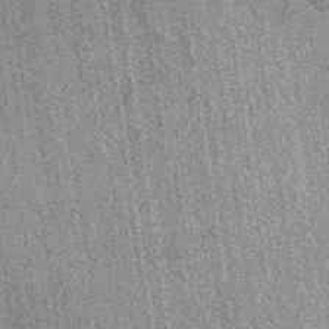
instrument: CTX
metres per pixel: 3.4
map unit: eAb
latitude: 37.9339
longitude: 107.6533
